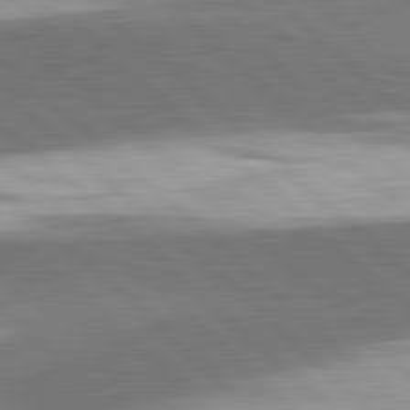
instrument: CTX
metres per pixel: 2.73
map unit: lApd
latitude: 82.3278
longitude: 162.5573
